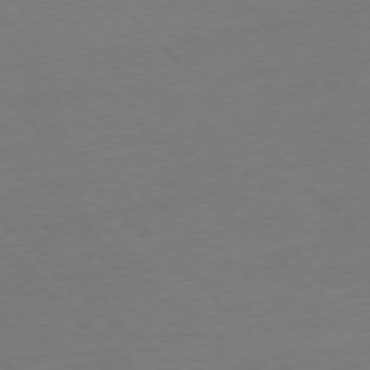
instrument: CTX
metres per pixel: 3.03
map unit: Ap
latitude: -76.8219
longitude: -79.8584
